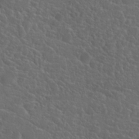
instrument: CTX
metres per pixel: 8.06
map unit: Hto
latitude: 19.8016
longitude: -36.6869
